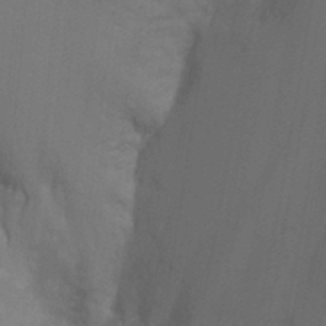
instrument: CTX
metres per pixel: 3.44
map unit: Ht
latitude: -3.0486
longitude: -27.0459
